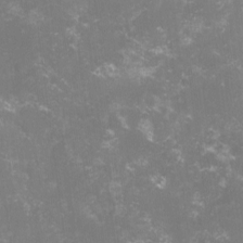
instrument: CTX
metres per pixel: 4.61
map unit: lHvf
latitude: -14.8597
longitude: -101.2726
